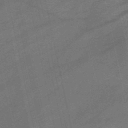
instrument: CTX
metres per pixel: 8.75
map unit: HNb
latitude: -51.8422
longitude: -42.0822
